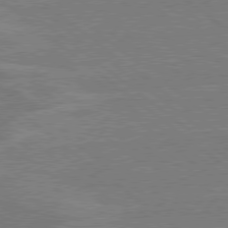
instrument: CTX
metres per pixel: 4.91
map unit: Hpe
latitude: 78.4034
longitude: -129.6127
